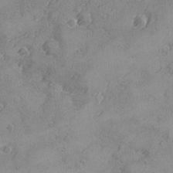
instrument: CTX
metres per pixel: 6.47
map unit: Ave
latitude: -8.2172
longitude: -118.1200
